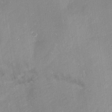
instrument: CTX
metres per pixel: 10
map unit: Nhu
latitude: -13.0487
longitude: -39.1970
